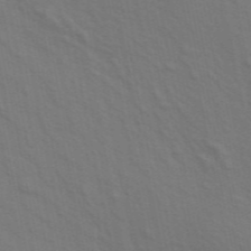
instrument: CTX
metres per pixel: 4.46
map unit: ANa
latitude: 48.5735
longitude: -76.8002
